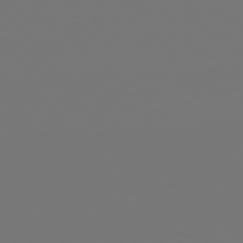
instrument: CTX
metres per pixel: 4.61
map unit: Hpe
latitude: 78.7813
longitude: -137.7072
